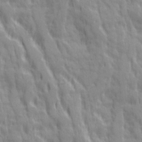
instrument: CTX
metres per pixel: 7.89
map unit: Ave
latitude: 19.9339
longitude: -133.9906
